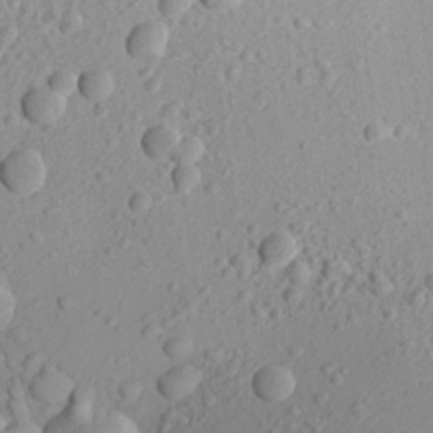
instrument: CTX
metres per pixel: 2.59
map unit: Aa
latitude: 23.9528
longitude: -144.1200
